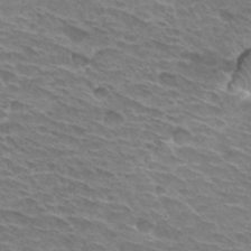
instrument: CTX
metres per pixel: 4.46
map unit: Hto
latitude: 30.2523
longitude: -42.3278
